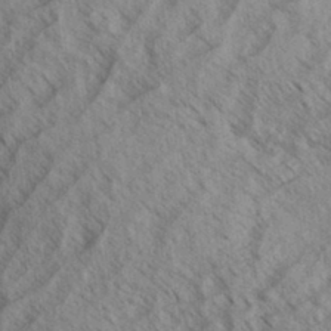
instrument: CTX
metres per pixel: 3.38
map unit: eHh
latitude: 34.0822
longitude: -139.6505
